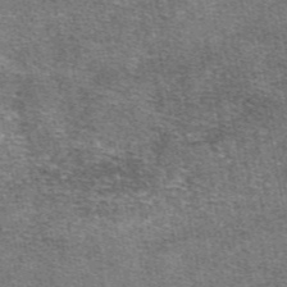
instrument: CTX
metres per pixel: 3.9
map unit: eAb
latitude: 48.0255
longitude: 105.9367
